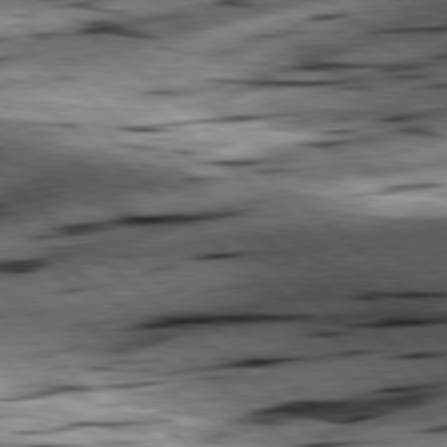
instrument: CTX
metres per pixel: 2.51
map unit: lApd
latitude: 78.7247
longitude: -52.0255
